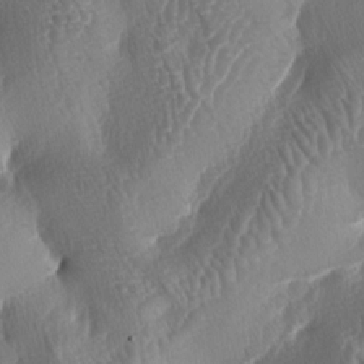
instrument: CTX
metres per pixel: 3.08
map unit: lAa
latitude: -5.4454
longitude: -128.5735
